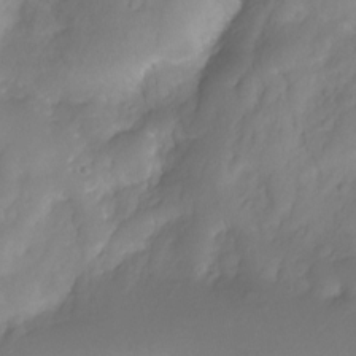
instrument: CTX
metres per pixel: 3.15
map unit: Nhe
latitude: -28.8975
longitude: -109.8394
